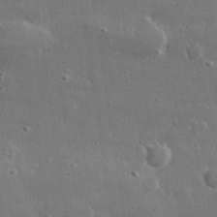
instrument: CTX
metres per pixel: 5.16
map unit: lHvf
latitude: 31.3671
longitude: -89.2915
